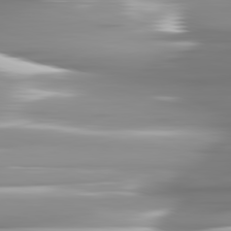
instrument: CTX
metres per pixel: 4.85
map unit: lApd
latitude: 81.7639
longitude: -143.3293
